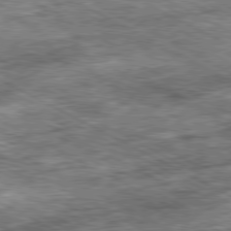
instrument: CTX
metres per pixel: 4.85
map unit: Ap
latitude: -81.0865
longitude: -89.5183
